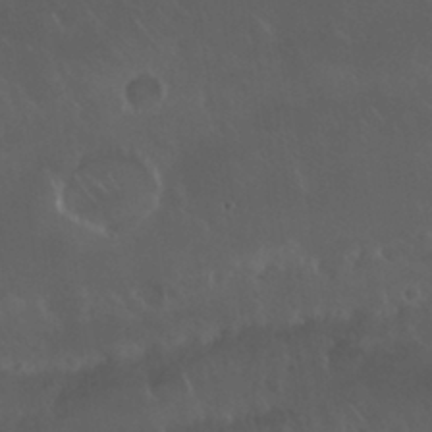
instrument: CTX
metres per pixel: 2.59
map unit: Nhu
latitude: 30.0255
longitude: -58.7057
